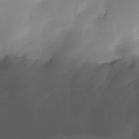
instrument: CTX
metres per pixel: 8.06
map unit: Nhe
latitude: -33.3699
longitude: -116.5546
